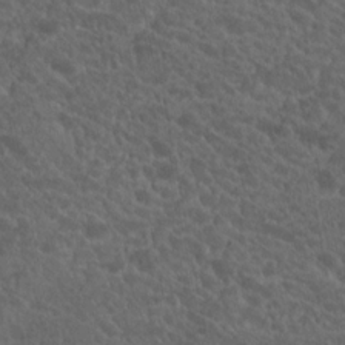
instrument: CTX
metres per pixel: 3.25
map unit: Hto
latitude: 19.7260
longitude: -34.5168
